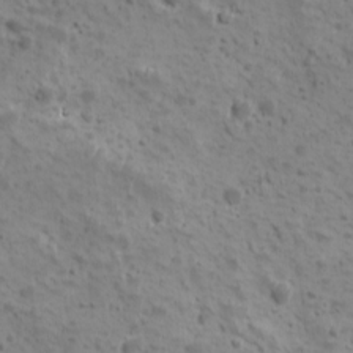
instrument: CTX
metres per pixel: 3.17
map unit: Ave
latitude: 10.5546
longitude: -104.8947
